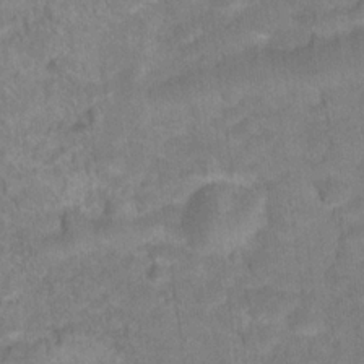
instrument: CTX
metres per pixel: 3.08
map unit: Hto
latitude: 18.5356
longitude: -39.0647
